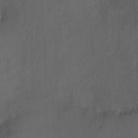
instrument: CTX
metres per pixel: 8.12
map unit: Nhu
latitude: -12.9353
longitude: -41.3859
